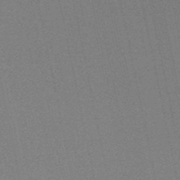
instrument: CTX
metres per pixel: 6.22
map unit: HNb
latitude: -52.7841
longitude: -47.7450
